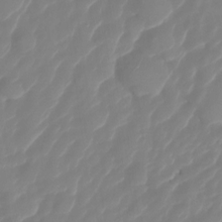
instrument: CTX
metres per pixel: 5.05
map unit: HNhu
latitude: -25.4265
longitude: 50.2928
